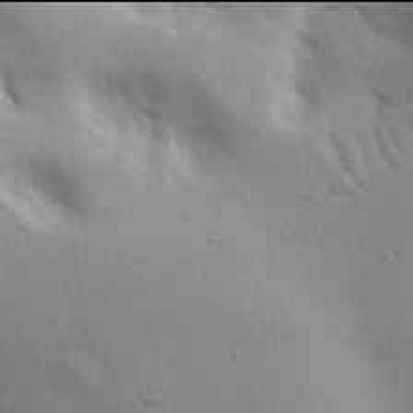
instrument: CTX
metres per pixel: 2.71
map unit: lAa
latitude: 17.9906
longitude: -138.8380
